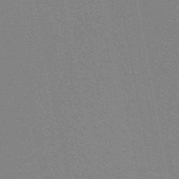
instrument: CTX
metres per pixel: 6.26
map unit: HNhu
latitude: -47.1053
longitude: 99.6911
